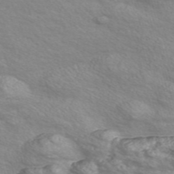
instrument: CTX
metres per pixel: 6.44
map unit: Nve
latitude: -56.4818
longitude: 53.3320
